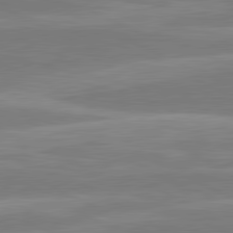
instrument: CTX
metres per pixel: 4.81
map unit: lApd
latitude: 81.2915
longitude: -135.1025
